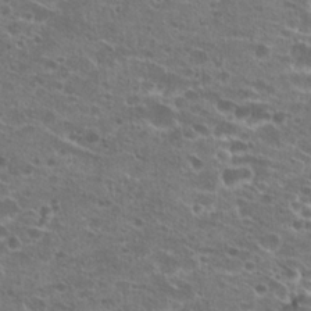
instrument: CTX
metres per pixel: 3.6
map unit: Hto
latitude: 22.2333
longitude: -41.4048
